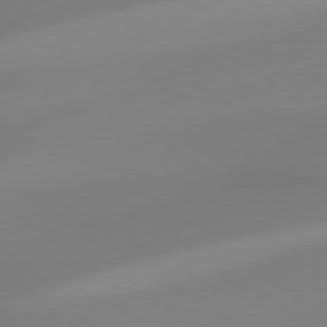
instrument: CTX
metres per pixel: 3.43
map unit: Hpe
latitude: 78.8002
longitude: -143.2726
